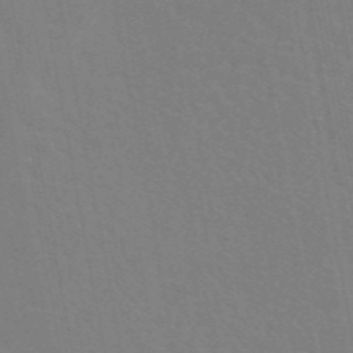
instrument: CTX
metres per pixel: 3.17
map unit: eAb
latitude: 45.6127
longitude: 121.7099
